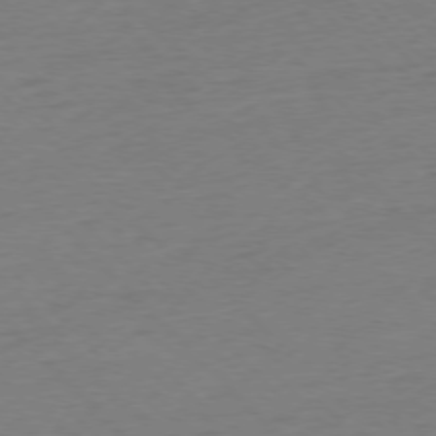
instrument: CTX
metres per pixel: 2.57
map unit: Ap
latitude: -76.8219
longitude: -92.2333
